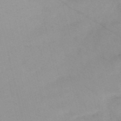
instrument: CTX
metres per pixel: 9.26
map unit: HNb
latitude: -55.5021
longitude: -45.4426
